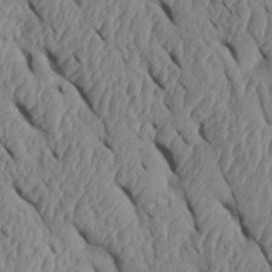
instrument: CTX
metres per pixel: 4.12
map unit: Htu
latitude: 1.5938
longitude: 148.3685
